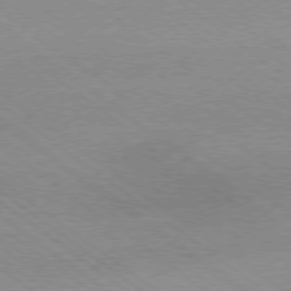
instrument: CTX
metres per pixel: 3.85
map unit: Hpe
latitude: -79.3320
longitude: 8.2172
